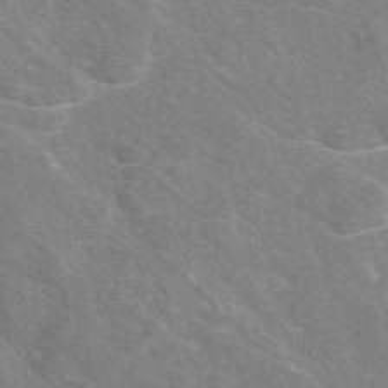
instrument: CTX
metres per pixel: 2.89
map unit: eAb
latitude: 48.4601
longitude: 119.2943
